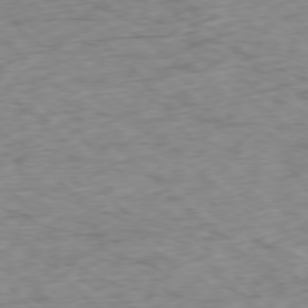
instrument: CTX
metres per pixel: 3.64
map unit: Ap
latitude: -77.4832
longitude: -79.5749
